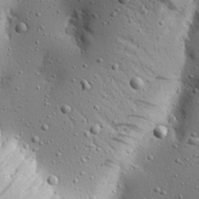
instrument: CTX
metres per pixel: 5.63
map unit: Aa
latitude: 22.6301
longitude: -143.6883
